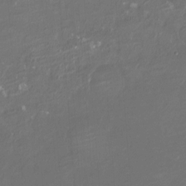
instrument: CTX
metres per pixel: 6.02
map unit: Ht
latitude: -6.3306
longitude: -26.3467
